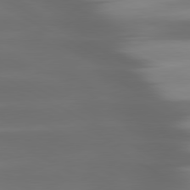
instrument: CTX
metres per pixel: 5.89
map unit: lApd
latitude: 80.3278
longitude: -139.8772
